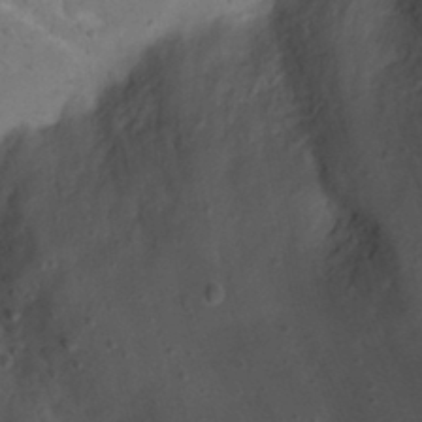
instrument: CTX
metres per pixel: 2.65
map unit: Nhu
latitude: 22.7813
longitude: -70.7057
